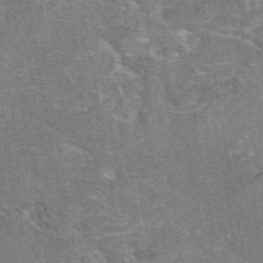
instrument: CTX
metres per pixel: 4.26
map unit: eAb
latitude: 47.3671
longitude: 102.7085
